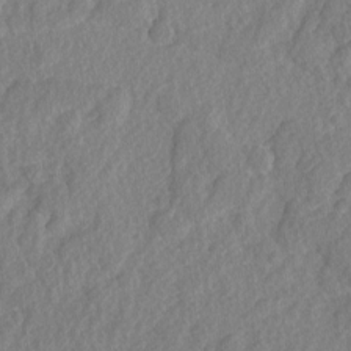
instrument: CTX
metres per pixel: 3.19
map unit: lAvf
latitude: -5.5777
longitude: -108.8569
